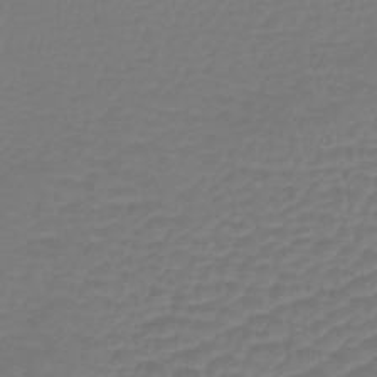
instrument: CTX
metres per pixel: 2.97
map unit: lHb
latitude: -43.2942
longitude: 78.1794
